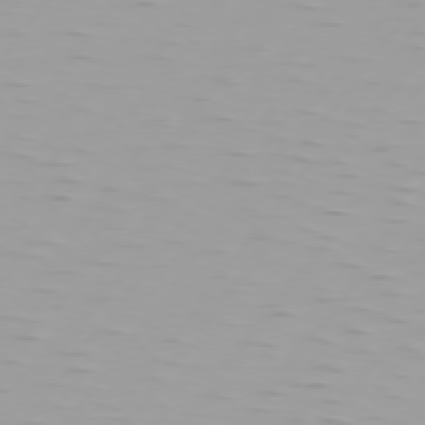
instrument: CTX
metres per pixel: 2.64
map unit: Hpe
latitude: 75.5938
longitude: -125.0647
